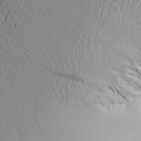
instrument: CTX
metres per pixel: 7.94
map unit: Aa
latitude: 20.4601
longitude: -148.5546
